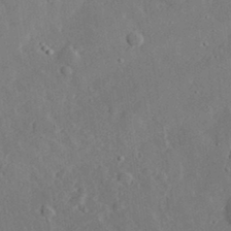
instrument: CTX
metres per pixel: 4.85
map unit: lHvf
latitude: 32.3656
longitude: -83.8016
